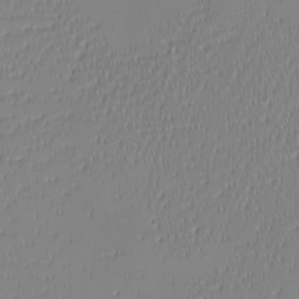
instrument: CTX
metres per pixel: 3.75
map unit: Nhu
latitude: -6.8597
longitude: -80.8380
